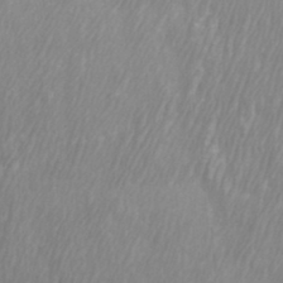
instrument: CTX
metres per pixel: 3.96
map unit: Htu
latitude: -8.5952
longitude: -75.4049
